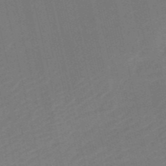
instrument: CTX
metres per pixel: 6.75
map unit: HNb
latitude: -51.8044
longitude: -48.8569
